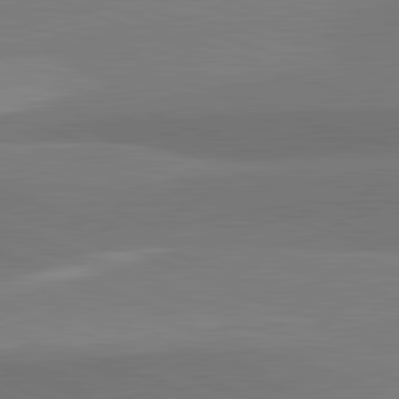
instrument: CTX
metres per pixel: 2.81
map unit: lApd
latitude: 82.1011
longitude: 149.5777
